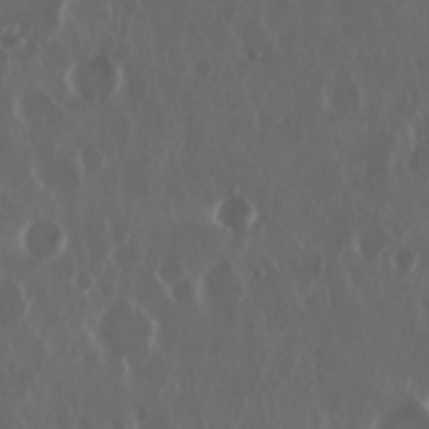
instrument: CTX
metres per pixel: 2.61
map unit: Nhu
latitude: 29.8394
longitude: -59.9717
